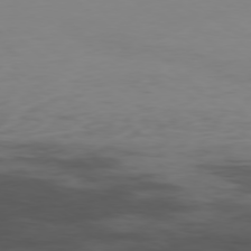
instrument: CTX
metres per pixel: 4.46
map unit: Hpe
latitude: -78.5384
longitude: 15.1054
